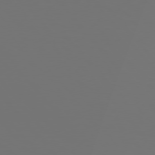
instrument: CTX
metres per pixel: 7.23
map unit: Hpe
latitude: 76.8569
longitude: -166.0255
